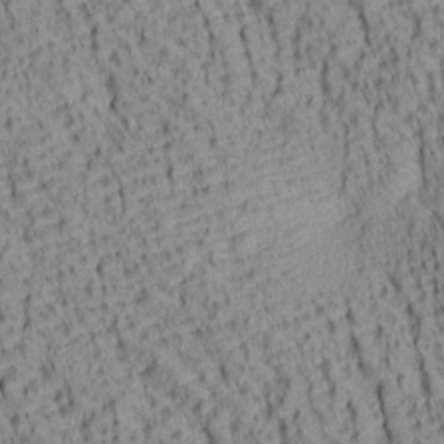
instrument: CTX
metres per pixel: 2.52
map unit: lAa
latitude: 7.0458
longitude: -115.3292
